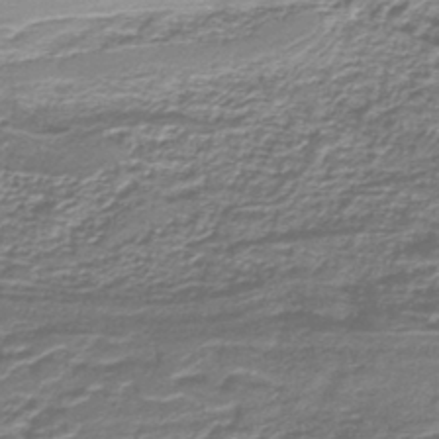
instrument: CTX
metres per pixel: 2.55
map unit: lHb
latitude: -40.4818
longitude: 54.8030
